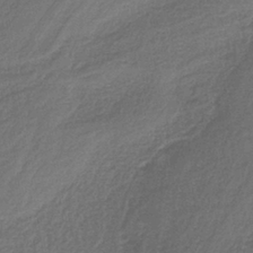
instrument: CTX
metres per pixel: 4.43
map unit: HNb
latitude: -35.3321
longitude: 59.4832
